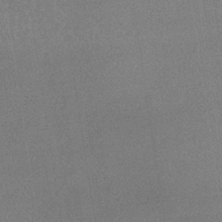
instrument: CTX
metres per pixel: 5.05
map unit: lHb
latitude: -36.5762
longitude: 68.5762
